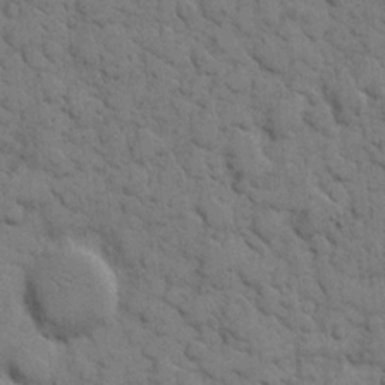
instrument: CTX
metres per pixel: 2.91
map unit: eHh
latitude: 8.5168
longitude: -65.0836
